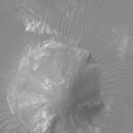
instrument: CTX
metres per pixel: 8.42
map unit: Ht
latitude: -4.0661
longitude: -26.5168
